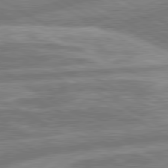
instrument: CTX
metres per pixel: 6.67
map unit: lApd
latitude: 80.6301
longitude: -165.9717
